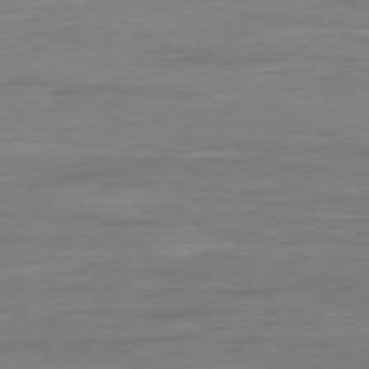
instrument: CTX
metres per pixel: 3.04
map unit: Ap
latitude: -80.2173
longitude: -103.4993
